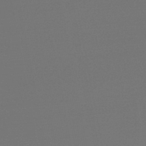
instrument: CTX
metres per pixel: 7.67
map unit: lHb
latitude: -47.0864
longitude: 66.3306
